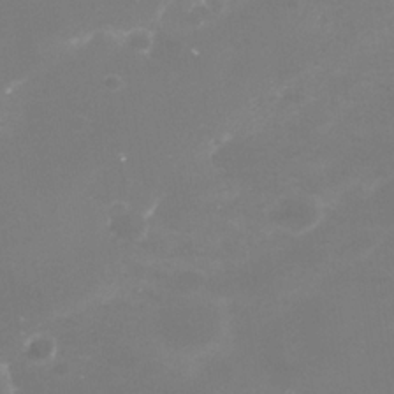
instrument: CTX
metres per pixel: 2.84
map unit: Nhe
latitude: -35.3888
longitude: -91.2726
